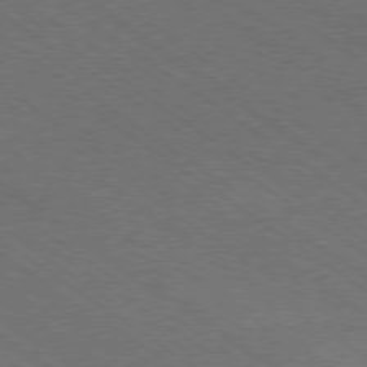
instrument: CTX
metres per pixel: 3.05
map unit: Ap
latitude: -79.6155
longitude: -64.1011
